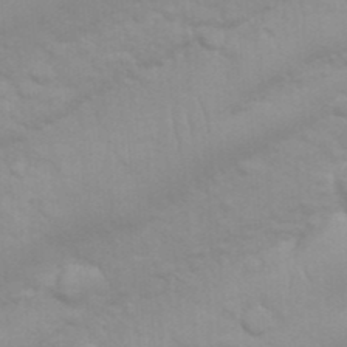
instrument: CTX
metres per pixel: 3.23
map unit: Nhu
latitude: 26.7246
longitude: -61.7638
